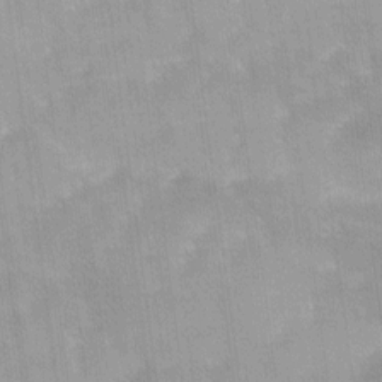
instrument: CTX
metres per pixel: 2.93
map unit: Ave
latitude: 11.8206
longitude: -106.4979
